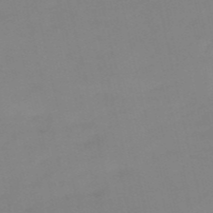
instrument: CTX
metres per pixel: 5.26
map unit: HNb
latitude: -53.8989
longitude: -50.2711
